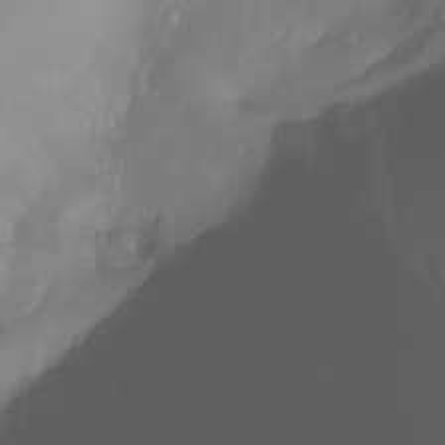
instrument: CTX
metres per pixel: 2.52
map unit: Ht
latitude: -14.7464
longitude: -50.5356
